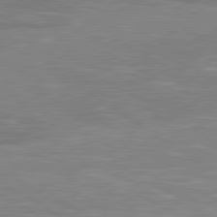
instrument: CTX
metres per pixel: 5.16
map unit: lApd
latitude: 81.0647
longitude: -173.0836
